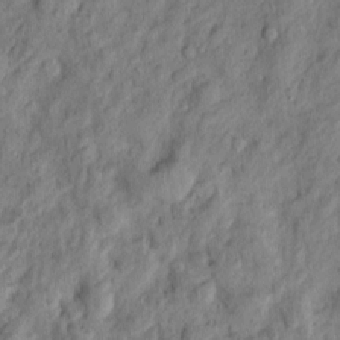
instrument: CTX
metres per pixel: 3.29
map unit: Htu
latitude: -3.7855
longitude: 158.7652
